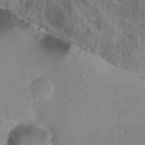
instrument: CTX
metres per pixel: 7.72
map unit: Nhu
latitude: 14.4034
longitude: -29.1025
